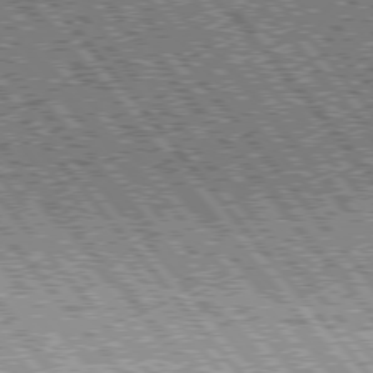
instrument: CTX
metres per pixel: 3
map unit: Hpe
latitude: 76.3656
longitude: -170.4034
